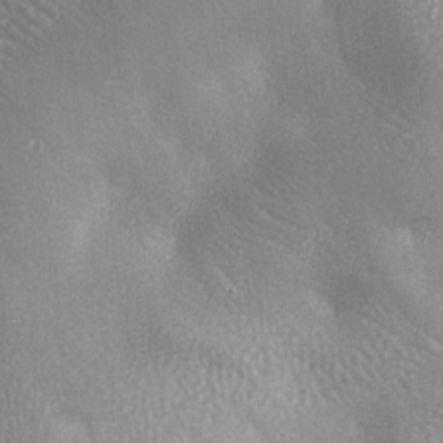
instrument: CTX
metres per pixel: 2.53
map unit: lAa
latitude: -7.3698
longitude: -124.9325
